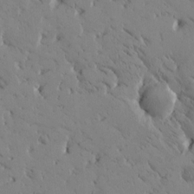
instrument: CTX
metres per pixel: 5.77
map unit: Htu
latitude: -2.1227
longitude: 175.5210
